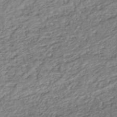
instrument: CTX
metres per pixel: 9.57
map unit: HNhu
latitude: -44.2740
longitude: 95.4643
